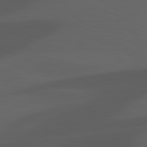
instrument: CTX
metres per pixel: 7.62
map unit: lApd
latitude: 81.4993
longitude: 123.3888
